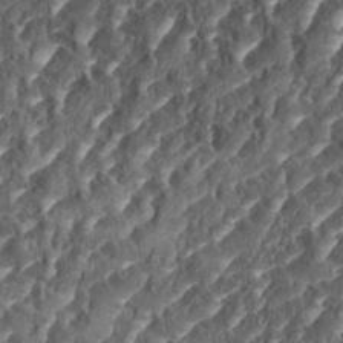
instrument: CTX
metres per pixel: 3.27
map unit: eHh
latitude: 35.0836
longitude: -137.3860
